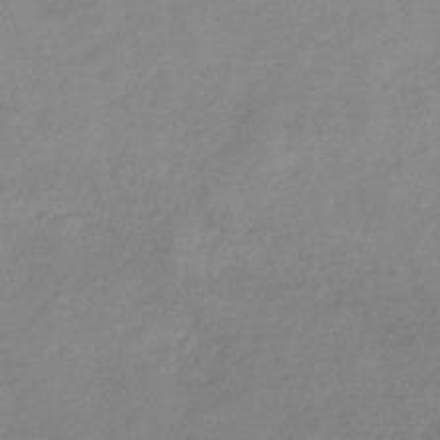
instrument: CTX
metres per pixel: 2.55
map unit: HNb
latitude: -33.3321
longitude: 56.4629
